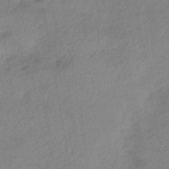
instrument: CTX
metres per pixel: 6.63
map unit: eHh
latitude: -42.0661
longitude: 119.9367
